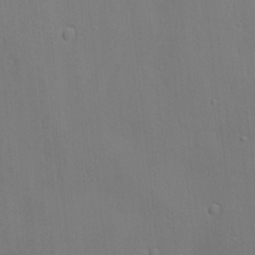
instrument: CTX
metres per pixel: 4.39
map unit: lAa
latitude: 17.9150
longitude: -139.0458
